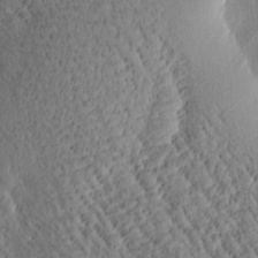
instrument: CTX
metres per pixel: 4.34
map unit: Htu
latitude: -0.9920
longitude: 171.5021
